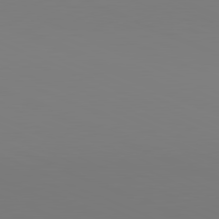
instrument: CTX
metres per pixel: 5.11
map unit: lApd
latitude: 81.8016
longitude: 147.4643
